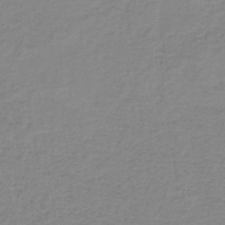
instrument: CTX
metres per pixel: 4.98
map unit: eAb
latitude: -37.3698
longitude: 53.2187
